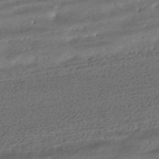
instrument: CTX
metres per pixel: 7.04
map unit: HNhu
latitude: -42.3117
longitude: 103.6533
